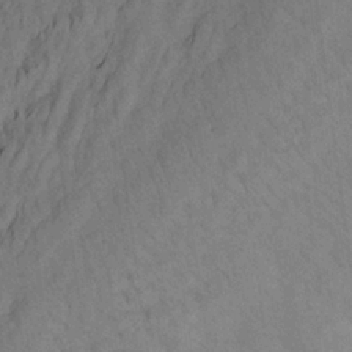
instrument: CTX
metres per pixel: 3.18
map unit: Aa
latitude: 20.8002
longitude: -141.0080
